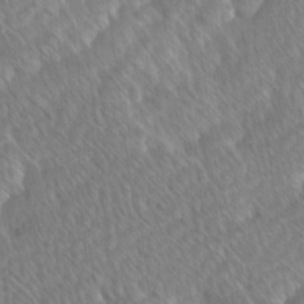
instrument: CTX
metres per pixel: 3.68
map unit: Ave
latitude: 8.7435
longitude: -106.4034
